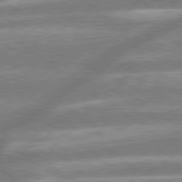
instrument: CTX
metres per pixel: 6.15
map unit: lApd
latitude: 79.2348
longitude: -159.2726
